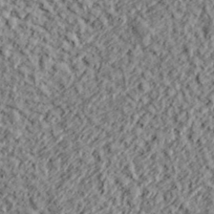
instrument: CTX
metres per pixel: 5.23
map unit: lHvf
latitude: 38.1200
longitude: -91.4237
